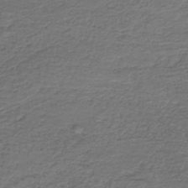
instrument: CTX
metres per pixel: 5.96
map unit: HNb
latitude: -43.5210
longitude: 51.0108
